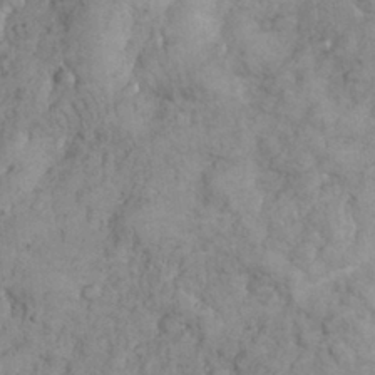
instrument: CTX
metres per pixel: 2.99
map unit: eHh
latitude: 32.4790
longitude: -64.7057
